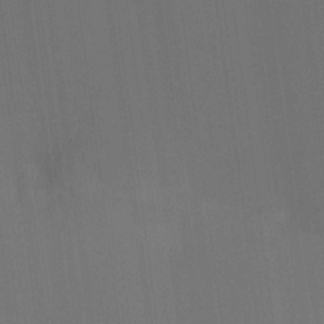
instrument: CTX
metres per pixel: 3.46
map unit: Ht
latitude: -10.6708
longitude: -38.6868
